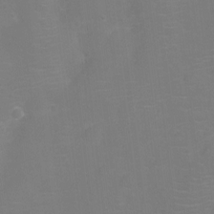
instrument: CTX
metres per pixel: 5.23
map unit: Ht
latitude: -10.3873
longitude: -24.0444
